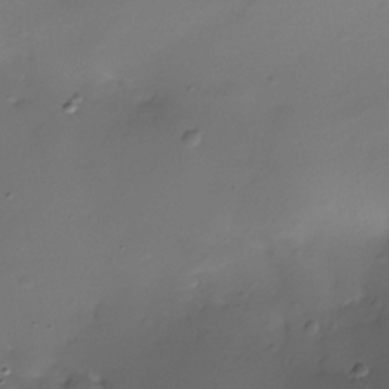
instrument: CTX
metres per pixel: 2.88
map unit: Nhe
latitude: -35.6533
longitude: -117.5371
